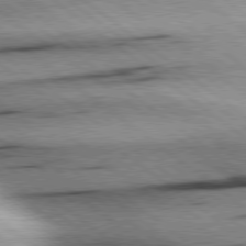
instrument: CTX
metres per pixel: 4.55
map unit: Hpe
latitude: 78.9136
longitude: -154.4034
